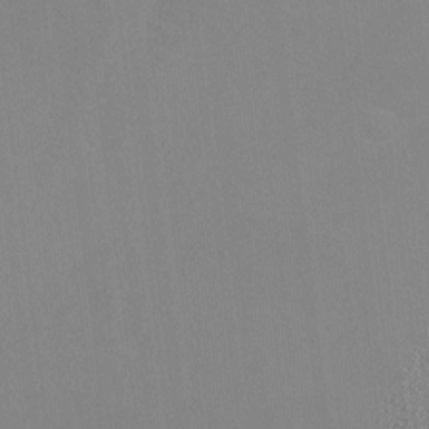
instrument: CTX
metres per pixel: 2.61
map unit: Ht
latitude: -13.2943
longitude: -58.1767
